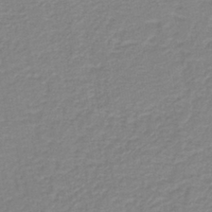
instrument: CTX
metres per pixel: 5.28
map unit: HNb
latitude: -40.2928
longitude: 50.9920
